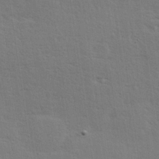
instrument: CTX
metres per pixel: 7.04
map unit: Hve
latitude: 26.7246
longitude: -94.2523
